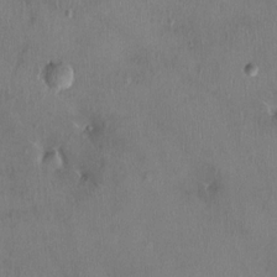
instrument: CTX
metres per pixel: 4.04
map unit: Ht
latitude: -3.8611
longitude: -15.0081
